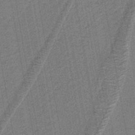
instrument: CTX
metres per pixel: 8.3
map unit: lHb
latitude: -39.6344
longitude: 52.8785
